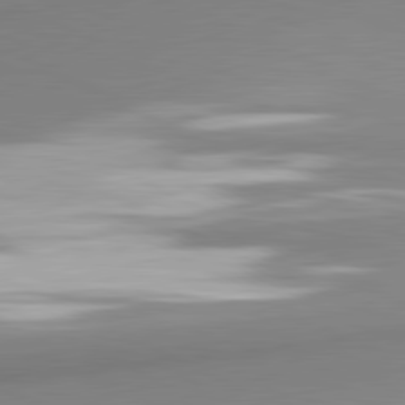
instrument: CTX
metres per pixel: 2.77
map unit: lApd
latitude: 81.0269
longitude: 176.8030
